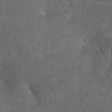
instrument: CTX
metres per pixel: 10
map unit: Nhu
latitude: -6.4440
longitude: -90.3089
